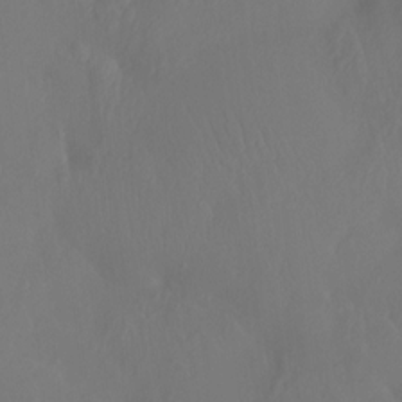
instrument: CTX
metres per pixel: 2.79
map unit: Htu
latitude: -14.0661
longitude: -47.4616
